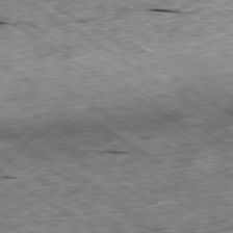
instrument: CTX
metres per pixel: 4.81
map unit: Ap
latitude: -79.6533
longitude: -86.6301
